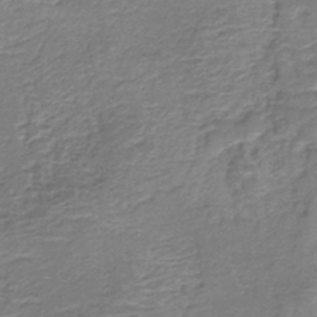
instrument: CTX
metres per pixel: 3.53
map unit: HNb
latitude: -36.4629
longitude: 50.9542
